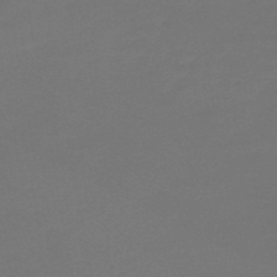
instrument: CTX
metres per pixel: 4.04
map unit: lHb
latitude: -46.1605
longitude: 60.7463
